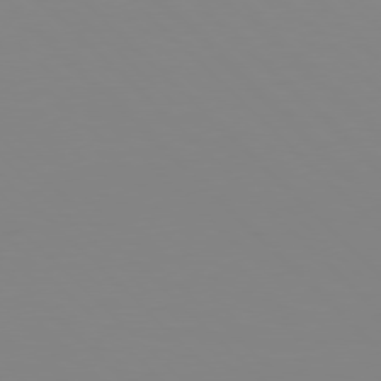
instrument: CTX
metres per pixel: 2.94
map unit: Hpe
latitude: 77.1781
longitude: -132.3656
